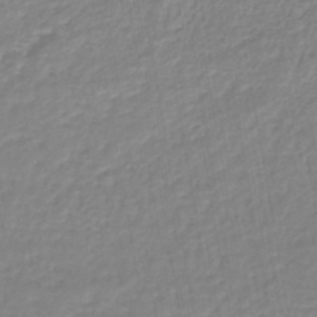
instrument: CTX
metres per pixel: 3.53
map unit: lHb
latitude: -44.4251
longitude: 65.6344
